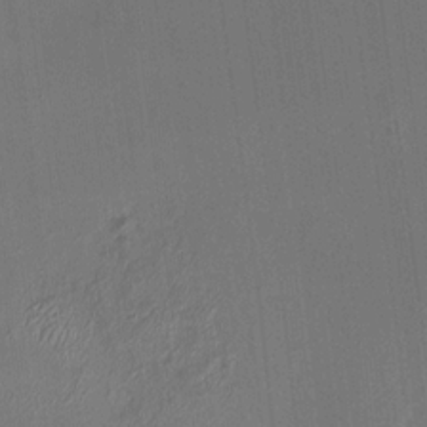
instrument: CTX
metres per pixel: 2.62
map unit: HNhu
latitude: 5.0080
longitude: 12.2929
